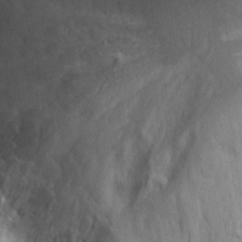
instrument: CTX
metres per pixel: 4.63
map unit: Hto
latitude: 20.7247
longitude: -41.7638
